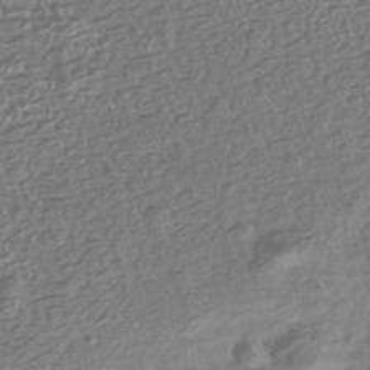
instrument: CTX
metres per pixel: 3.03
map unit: HNhu
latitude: -42.7841
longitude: 104.1983
